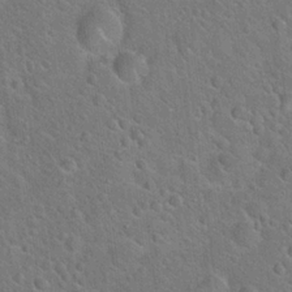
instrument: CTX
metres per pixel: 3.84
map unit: Hto
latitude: 19.9717
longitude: -51.0836
